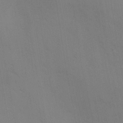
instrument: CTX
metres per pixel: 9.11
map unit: Ave
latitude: -0.6519
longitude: -112.2333
